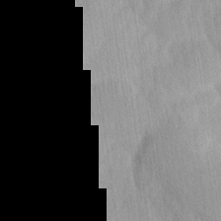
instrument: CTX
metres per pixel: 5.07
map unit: Ave
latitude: 12.2901
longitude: -106.7624
